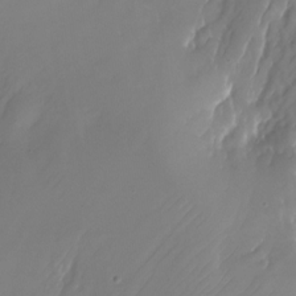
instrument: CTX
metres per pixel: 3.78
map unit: Nhu
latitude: -24.2361
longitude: -71.8016
